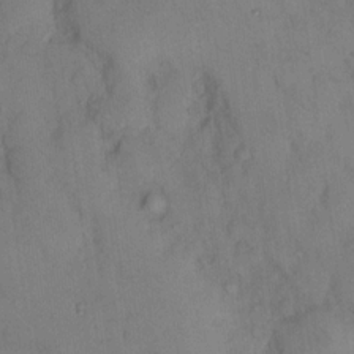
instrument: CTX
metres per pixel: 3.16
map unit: eHh
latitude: 13.5938
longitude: -62.8569
